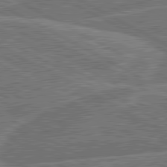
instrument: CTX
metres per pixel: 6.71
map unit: lApd
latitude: 81.1970
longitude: 124.5763
